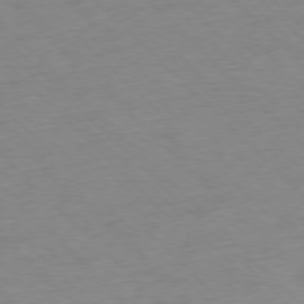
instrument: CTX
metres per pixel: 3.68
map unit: Ap
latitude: -77.3510
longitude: -85.6127
